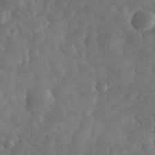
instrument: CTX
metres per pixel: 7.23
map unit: eHh
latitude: 34.6490
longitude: -69.1214
